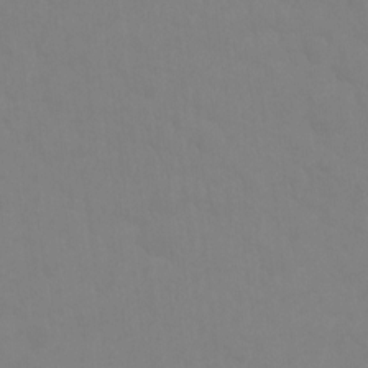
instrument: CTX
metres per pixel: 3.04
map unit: Ht
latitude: -8.9164
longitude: -34.1766
